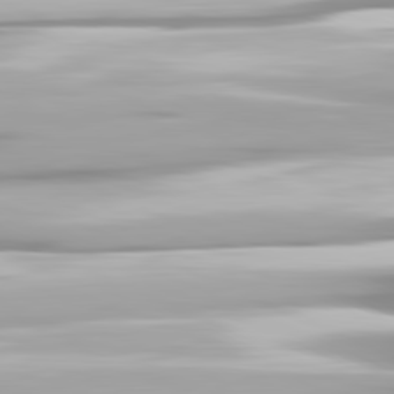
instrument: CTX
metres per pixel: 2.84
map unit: lApd
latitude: 81.5371
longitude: -139.7827
